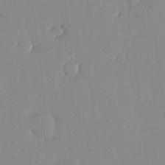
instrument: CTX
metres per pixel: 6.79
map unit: HNhu
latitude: -5.1431
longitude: 15.4455
